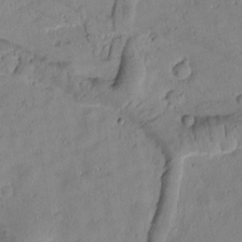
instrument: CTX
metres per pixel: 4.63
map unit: Htu
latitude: 1.0647
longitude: 175.6532
